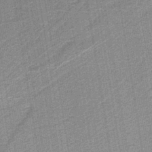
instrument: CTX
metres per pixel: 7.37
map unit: eAb
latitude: -39.4077
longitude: 52.8408
